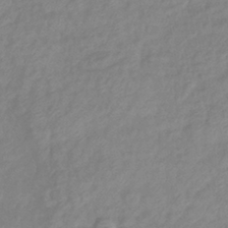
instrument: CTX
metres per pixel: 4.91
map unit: eHb
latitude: -40.9730
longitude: 81.3888
